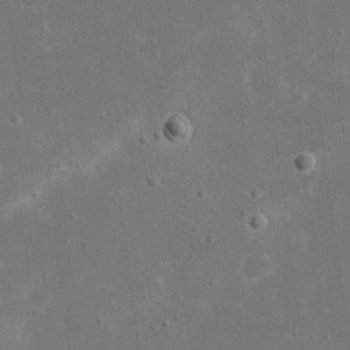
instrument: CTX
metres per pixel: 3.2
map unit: eHh
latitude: 17.7639
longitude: -72.3090
